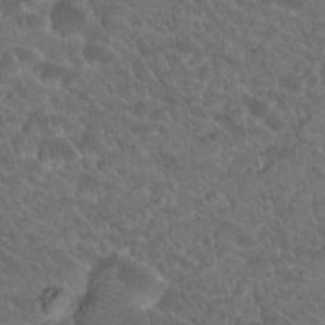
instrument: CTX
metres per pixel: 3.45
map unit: Hto
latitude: 19.3670
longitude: -34.4412
